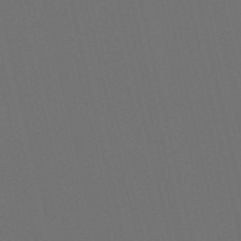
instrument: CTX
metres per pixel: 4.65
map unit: Nve
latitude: -59.7666
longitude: 61.0109
